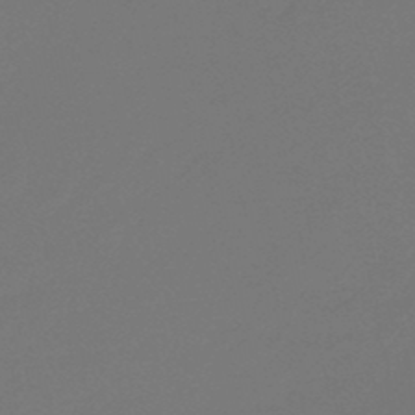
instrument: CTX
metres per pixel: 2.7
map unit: eHb
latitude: -47.3320
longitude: 86.3873
